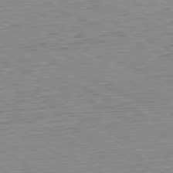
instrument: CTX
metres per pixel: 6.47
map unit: Hpe
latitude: -81.3888
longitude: 10.7652
